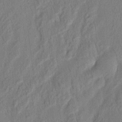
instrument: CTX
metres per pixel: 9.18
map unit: eHh
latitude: 4.9136
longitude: -77.1970
